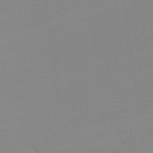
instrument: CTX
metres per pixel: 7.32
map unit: eHh
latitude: -5.7855
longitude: -86.5546
